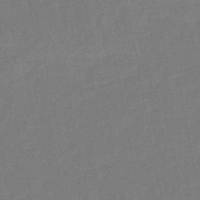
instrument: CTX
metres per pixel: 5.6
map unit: eHb
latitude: -46.8786
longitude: 80.2173
